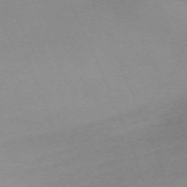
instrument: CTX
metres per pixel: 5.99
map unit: Nhu
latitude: -68.0850
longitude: 37.5210
